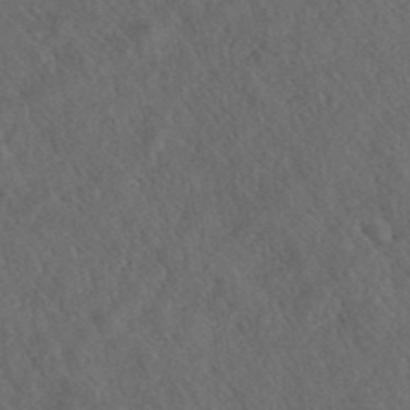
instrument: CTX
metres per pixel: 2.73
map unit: ANa
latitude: 40.5356
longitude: 18.5574
